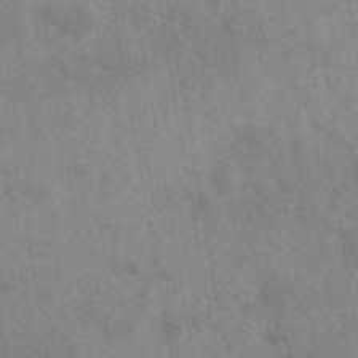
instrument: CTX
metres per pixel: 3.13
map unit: eAb
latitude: 42.0444
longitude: 109.6911
